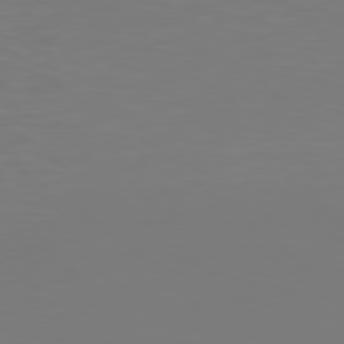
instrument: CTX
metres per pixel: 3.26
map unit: Hpe
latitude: 77.8205
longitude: -138.3845
